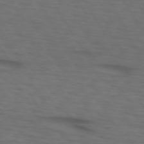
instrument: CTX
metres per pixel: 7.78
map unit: lApd
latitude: 73.1970
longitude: -73.9151
